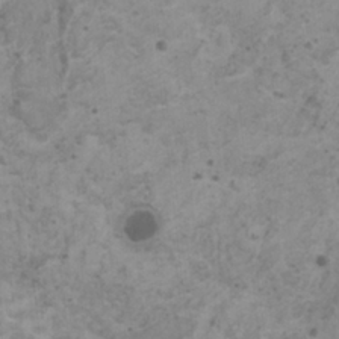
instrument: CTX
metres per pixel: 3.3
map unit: HNhu
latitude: -0.4440
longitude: 2.5762
